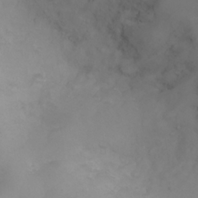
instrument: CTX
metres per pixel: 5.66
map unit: eHh
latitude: 25.9150
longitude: -64.2711
